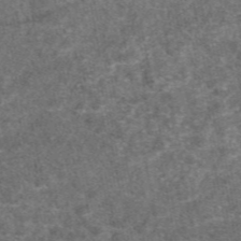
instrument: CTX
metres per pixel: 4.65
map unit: eAb
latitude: 47.8584
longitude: 108.5196
